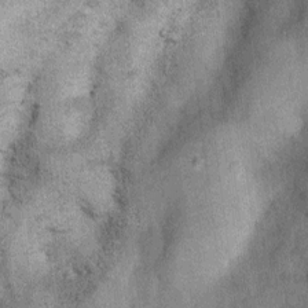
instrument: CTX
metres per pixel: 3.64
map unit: Nhu
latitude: 5.7827
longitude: -23.8583
